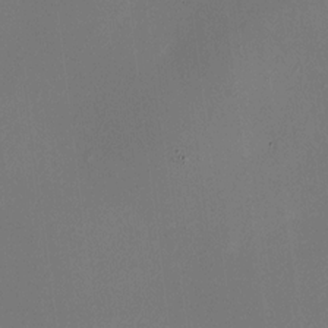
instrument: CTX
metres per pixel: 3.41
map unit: HNhu
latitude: 9.9717
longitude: 16.3873
